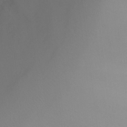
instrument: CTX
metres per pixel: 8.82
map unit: Ht
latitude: -0.2362
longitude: -18.1766
